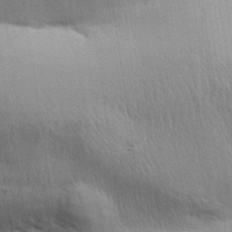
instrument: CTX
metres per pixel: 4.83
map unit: Aa
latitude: 32.9325
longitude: -141.1781
